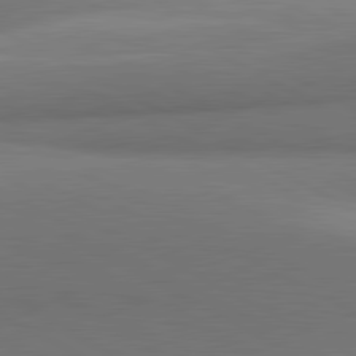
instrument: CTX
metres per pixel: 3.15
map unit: lApd
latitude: 81.4048
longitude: 155.7478
